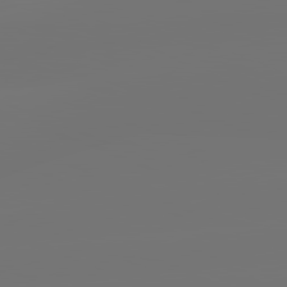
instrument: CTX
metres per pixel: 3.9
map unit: lApd
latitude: 81.6883
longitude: -153.8961
